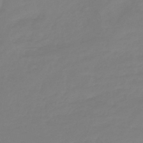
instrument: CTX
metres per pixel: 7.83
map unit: eHb
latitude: -45.6155
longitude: 81.0487
